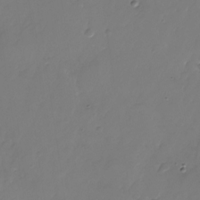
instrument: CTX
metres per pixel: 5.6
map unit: Nhu
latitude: -25.8800
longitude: -71.2537
